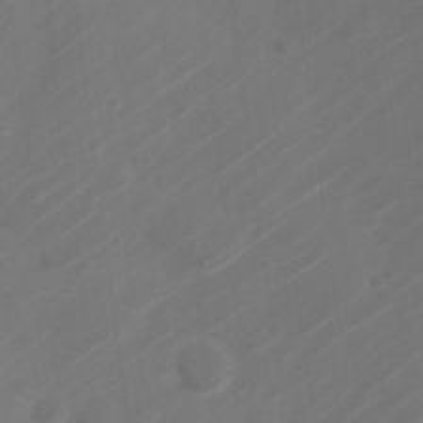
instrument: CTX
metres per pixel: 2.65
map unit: Nve
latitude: -20.9730
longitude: 106.7086
